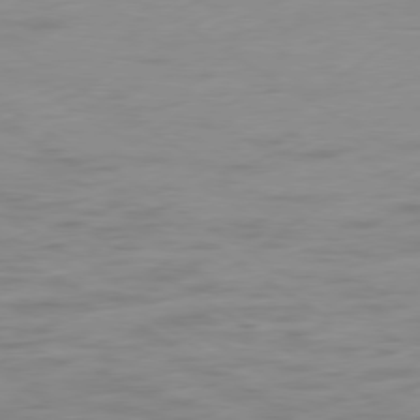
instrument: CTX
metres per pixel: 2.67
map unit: Ap
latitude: -79.3698
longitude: -63.7828
